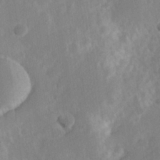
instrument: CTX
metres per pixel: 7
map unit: Hve
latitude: 23.9528
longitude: 144.5385
